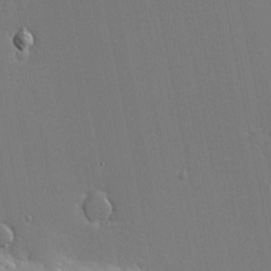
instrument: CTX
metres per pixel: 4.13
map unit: eHh
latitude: -4.5007
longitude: -80.8191
